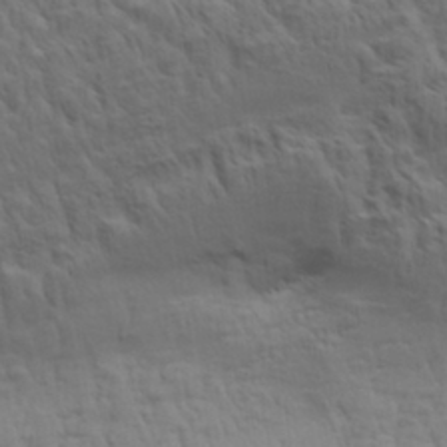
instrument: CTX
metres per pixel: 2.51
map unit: Aa
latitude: 29.2726
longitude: -134.4979
